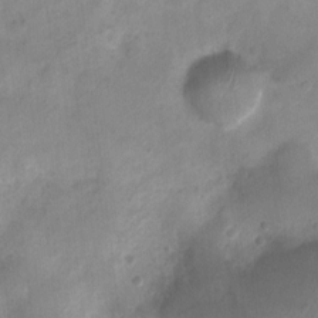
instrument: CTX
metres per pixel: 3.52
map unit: Nhu
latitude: 4.4412
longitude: -18.2522
